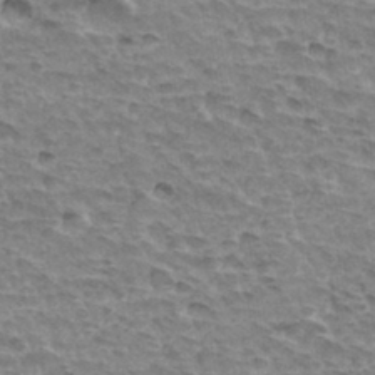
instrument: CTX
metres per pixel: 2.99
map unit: Hto
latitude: 33.4049
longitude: -44.6679
